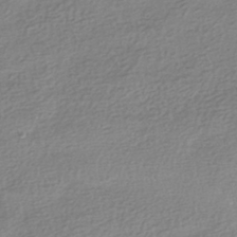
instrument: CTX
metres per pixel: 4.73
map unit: HNhu
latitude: -40.9164
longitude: 96.3118
